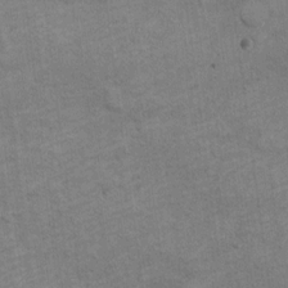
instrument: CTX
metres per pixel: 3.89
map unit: Ht
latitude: 9.2537
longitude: -36.7435
